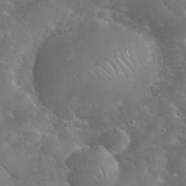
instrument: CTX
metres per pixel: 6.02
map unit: eHh
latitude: 35.6127
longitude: -65.9906
